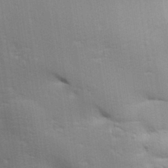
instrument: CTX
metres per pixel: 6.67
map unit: Aa
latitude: 32.7813
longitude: -145.0269
